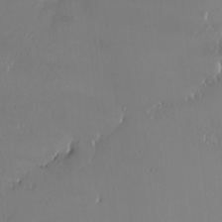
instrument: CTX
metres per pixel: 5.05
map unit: eHh
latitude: -3.4643
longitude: 20.1983
